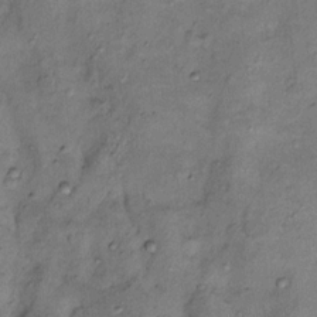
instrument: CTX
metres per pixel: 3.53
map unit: Nhu
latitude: 11.2537
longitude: -28.7057
